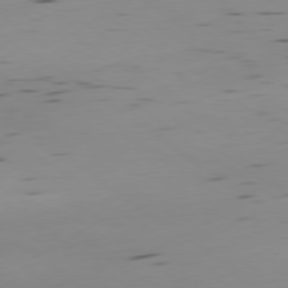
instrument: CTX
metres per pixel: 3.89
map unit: Ap
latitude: -79.4076
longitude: -62.6302
